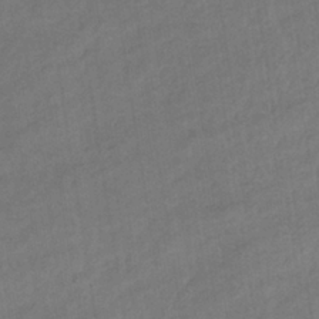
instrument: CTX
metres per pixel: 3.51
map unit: eHb
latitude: -36.2928
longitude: 79.1998
